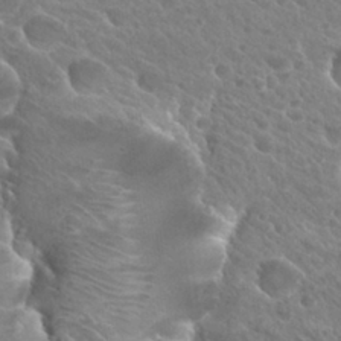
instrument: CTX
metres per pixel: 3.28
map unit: Hto
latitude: 27.6127
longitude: -38.8569
